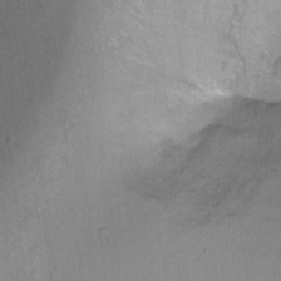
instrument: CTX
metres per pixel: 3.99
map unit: Ht
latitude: -6.5196
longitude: -36.5924
